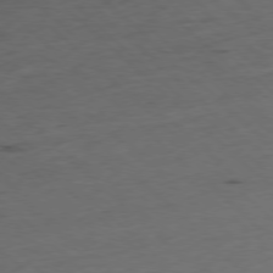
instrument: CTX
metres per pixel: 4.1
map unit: Hpe
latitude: -78.3495
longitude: 13.2943
